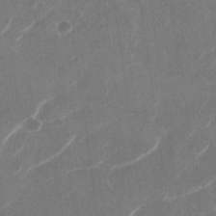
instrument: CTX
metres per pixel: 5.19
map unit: Nhu
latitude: -29.4832
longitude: -71.2537
